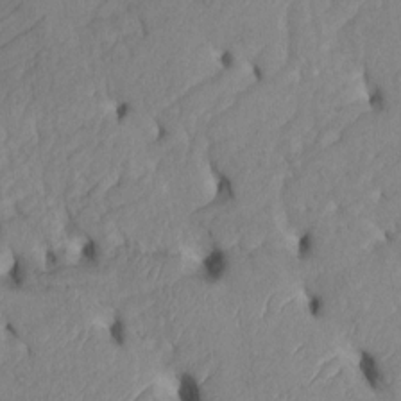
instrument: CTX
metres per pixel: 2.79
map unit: Htu
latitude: 2.9702
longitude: 147.6155
